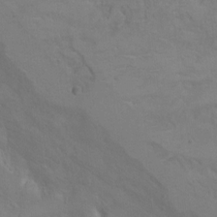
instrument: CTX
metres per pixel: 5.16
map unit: Hto
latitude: 6.7246
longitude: -35.5749
